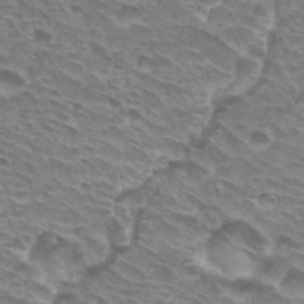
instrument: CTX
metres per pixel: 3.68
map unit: Hto
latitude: 30.7813
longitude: -42.3089
